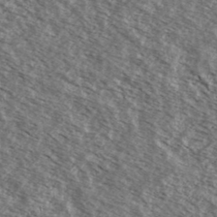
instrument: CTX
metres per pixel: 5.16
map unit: Ave
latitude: 38.4223
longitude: -109.0836
